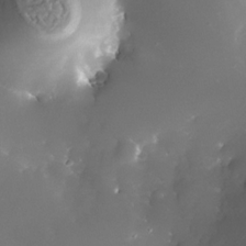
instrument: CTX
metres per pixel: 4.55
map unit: Nhe
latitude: -32.6330
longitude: -116.1011
